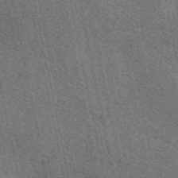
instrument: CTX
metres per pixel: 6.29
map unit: eAb
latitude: 51.3103
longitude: 114.6140
